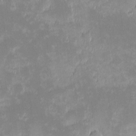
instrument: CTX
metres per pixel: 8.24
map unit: eHh
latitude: -1.5399
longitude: -84.5924
